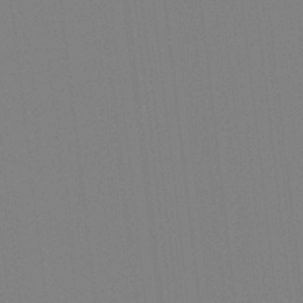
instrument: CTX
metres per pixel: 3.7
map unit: Hto
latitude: -8.3306
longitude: -48.2900
